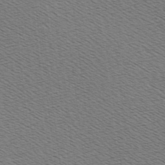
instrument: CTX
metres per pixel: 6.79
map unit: Hve
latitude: 3.0836
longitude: -125.1214
